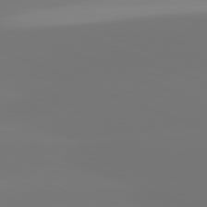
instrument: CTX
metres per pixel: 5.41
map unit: lApd
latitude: 81.9150
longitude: -150.2900
